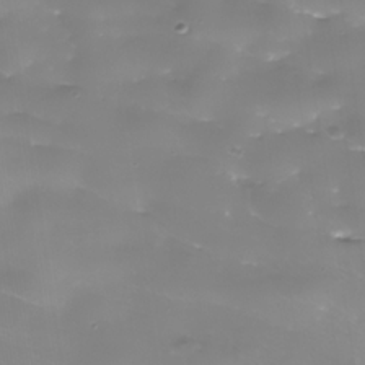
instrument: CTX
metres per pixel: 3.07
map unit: Nhe
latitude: -36.1227
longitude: -90.2145
